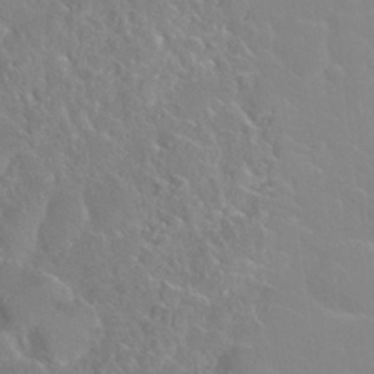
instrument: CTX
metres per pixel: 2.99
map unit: Nhu
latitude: 28.4412
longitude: -52.2523
